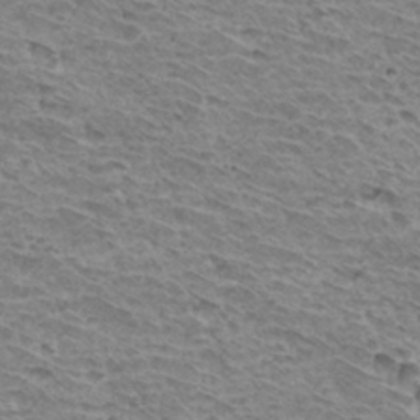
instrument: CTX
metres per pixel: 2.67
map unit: Hto
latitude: 32.9514
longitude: -39.8583
